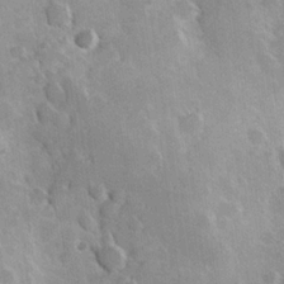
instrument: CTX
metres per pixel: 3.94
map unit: Hve
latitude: 23.5560
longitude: 147.3887
